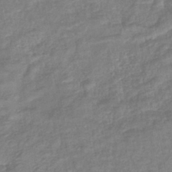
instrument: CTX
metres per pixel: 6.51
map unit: lHb
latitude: -40.7274
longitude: 77.1053
